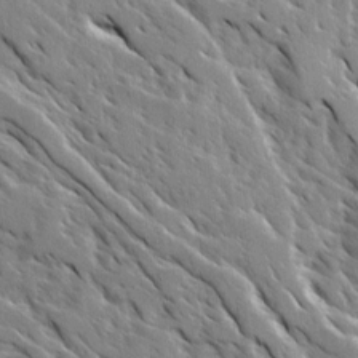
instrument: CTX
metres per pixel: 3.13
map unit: Ave
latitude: 16.6302
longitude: -130.6113
